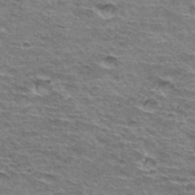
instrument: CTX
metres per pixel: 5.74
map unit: Hto
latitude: 35.8016
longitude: -42.5735
